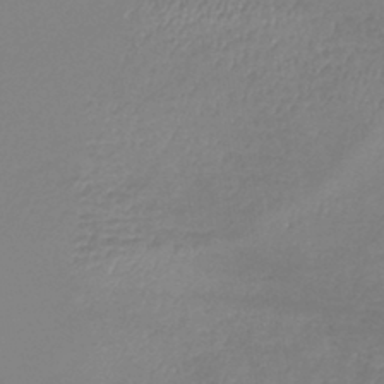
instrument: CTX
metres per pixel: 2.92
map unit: lHb
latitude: -42.3684
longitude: 75.8612
